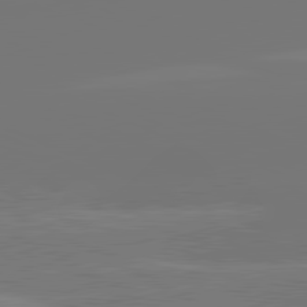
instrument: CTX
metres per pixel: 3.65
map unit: lApd
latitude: 81.3859
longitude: -153.1781
